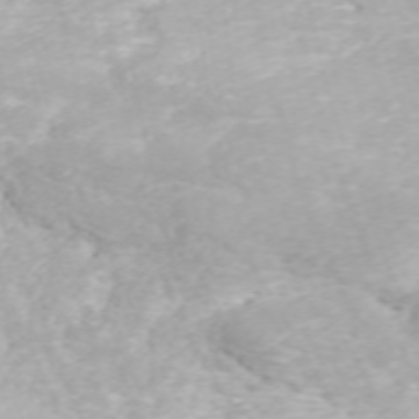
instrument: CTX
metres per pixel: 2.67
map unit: ANa
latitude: 40.8191
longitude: 33.9556
